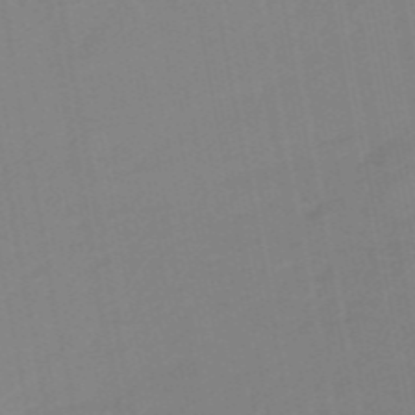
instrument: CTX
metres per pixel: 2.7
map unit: eHb
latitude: -48.5952
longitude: 87.6911
